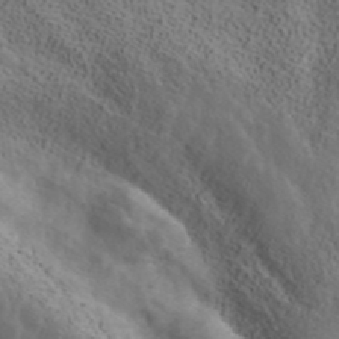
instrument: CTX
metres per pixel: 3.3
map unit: ANa
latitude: 41.8961
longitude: 14.7841
